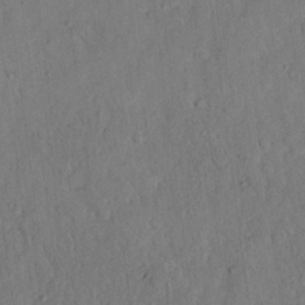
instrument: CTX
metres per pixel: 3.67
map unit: eHh
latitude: 18.9324
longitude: -62.2145
